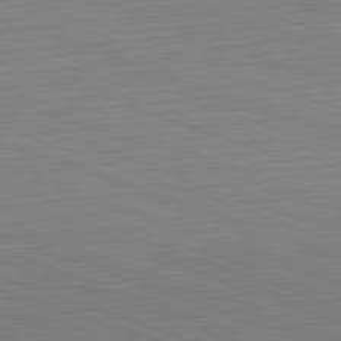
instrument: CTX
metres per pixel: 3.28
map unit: Hpe
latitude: -82.5574
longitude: 13.5210
